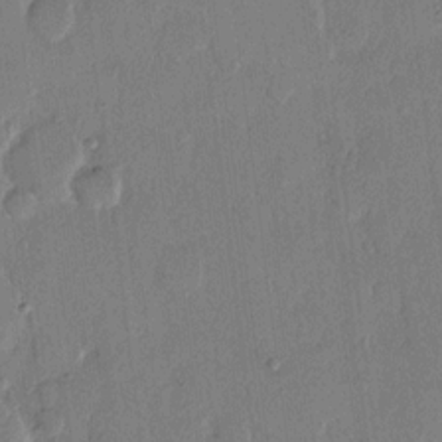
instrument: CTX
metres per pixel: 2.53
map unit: eHh
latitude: 13.4616
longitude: -68.9703
